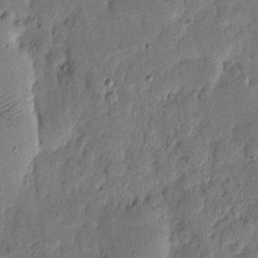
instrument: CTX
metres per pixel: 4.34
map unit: eHh
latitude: 5.7072
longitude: -71.0458
